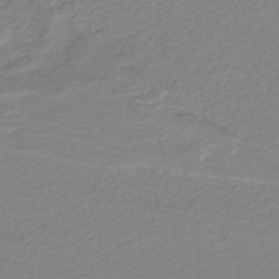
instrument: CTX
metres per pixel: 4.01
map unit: lHb
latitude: -42.3306
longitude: 52.0094
